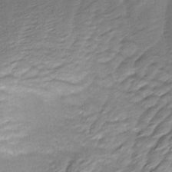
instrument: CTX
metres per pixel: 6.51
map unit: Ave
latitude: -8.5574
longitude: -122.9514
